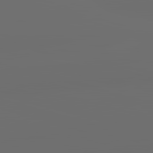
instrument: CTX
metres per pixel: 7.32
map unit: lApd
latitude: 83.6882
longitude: -130.6680
